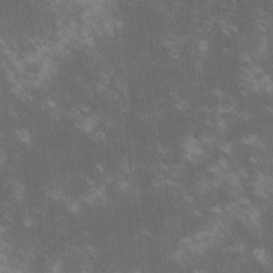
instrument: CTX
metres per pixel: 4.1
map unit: lHvf
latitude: -14.6897
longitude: -101.8583
